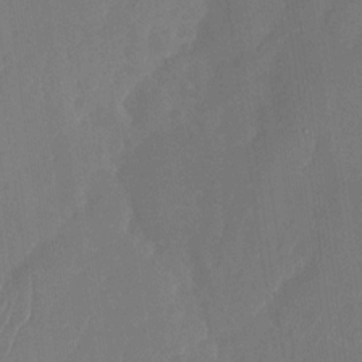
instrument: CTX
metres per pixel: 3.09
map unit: Nhu
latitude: -28.3306
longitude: -65.8016
